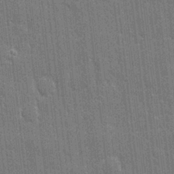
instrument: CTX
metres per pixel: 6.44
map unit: eHh
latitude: 6.3845
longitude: -74.5546
